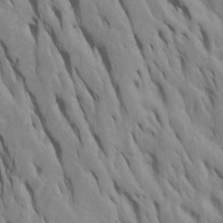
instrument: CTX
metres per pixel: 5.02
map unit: Htu
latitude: -8.1417
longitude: 145.1998
